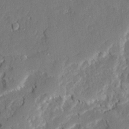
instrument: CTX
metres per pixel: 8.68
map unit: Ave
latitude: 22.8380
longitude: -130.0633
